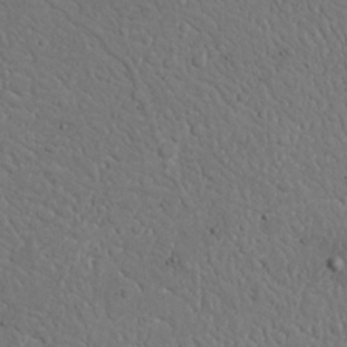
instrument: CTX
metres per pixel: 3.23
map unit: Nhu
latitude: 21.3482
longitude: -72.0822
